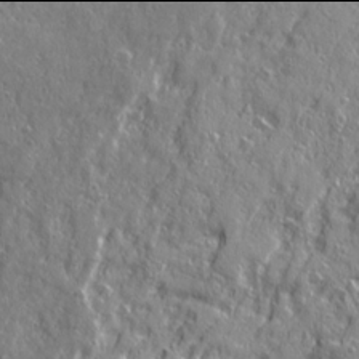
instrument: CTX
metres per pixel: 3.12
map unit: Ave
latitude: 21.9906
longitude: -132.9892
